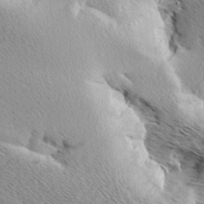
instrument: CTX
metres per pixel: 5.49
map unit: Aa
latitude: 7.1403
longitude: -137.8584
